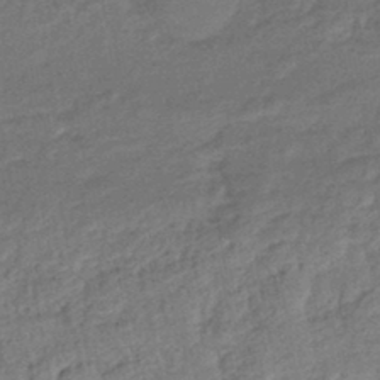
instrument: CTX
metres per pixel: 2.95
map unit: eHb
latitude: -43.0675
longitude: 83.6722
